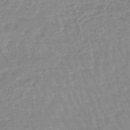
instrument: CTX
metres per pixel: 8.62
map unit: lHb
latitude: -45.2187
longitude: 79.7855
